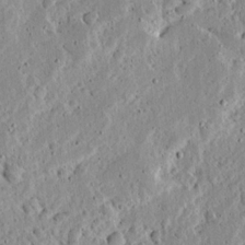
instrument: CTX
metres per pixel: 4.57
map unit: Ave
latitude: 14.0633
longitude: -138.9136
